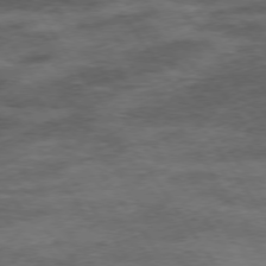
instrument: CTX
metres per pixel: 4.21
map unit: Hpe
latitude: 73.8773
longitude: -142.7057
